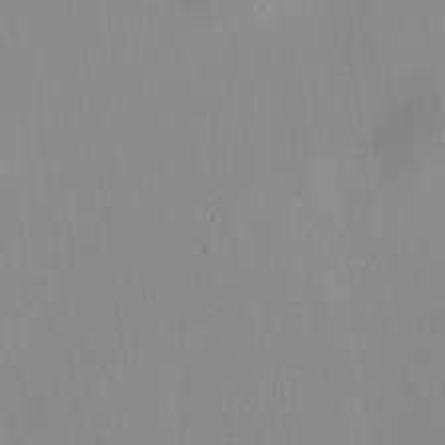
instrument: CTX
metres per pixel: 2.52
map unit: HNhu
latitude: 8.3090
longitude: 13.6344
